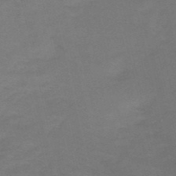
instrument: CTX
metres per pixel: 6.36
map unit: HNb
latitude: -52.1227
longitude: -46.3090
